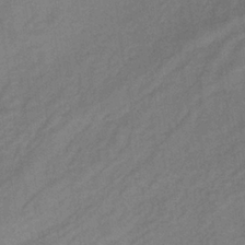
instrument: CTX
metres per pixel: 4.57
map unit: lHb
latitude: -34.1039
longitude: 65.6344
